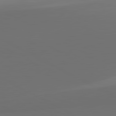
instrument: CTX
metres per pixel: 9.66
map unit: lApd
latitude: 81.6883
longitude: 152.5007
